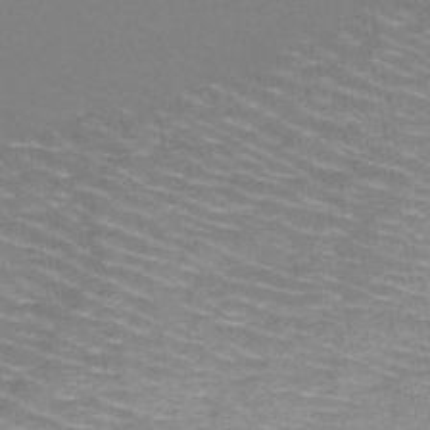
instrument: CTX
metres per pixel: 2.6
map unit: HNb
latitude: -49.5588
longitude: -49.5560
